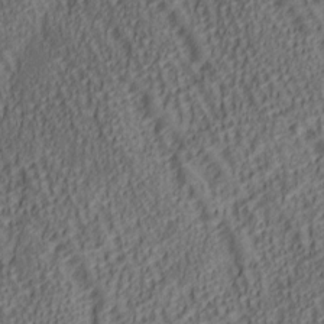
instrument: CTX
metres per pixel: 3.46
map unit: lAa
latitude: 5.5938
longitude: -117.1025
